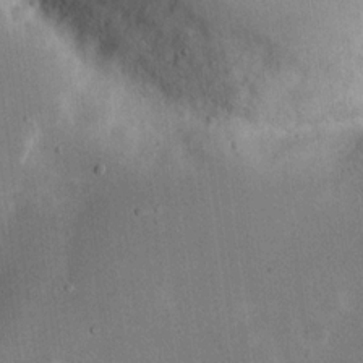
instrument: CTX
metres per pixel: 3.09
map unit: eHh
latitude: 18.6868
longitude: -71.2537
